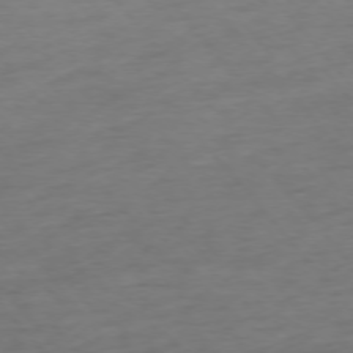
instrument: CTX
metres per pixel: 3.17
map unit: Ap
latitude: -76.3117
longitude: -64.5735
